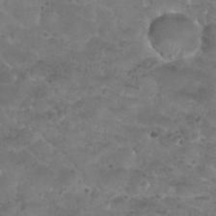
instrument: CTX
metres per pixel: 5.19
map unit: Nhu
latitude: 29.3293
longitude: -49.9528
